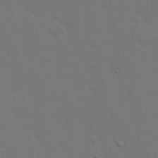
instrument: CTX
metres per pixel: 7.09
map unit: eHh
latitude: 18.8380
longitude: -66.8002
